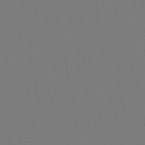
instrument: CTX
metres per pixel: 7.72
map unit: lHb
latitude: -47.1620
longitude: 74.7464
